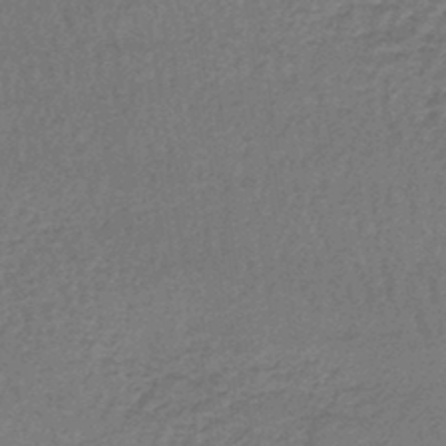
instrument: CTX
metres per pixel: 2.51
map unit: lHb
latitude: -43.3887
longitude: 66.6707
